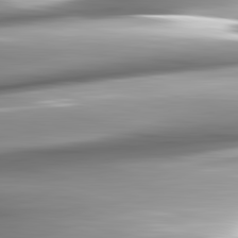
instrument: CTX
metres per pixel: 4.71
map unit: lApd
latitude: 82.8380
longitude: -140.2333
